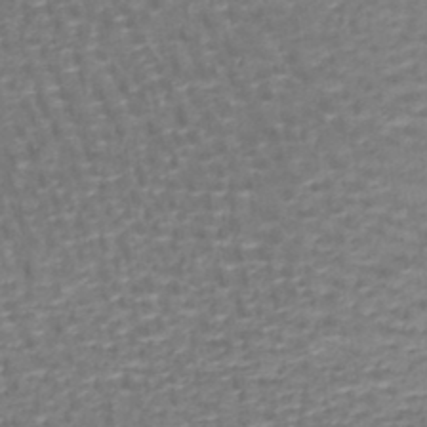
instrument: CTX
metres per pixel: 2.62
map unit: lHb
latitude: -43.0108
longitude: 59.0297
